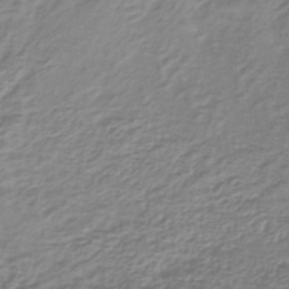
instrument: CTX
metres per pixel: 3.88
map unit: lHb
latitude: -40.2172
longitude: 71.8234
